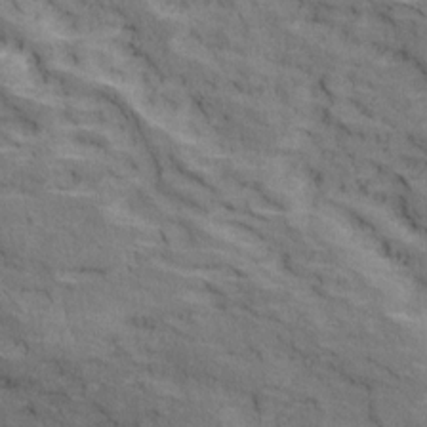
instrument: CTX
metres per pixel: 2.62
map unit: Ave
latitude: 18.4790
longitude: -135.8394
